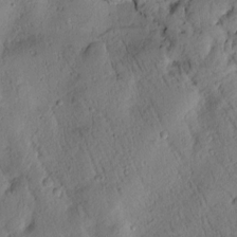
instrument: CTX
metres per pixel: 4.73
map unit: Htu
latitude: 2.9891
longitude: 177.9745
